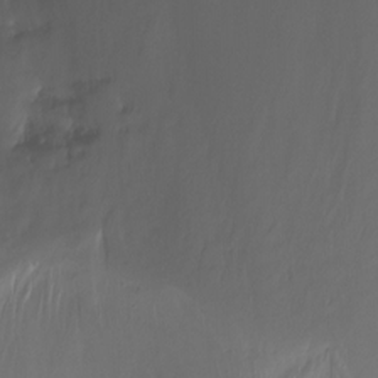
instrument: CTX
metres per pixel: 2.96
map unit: Ht
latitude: -14.9731
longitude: -54.3278
